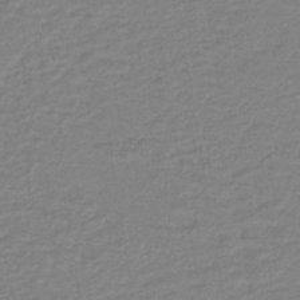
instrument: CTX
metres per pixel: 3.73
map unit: HNb
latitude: -40.5007
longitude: 50.8786
